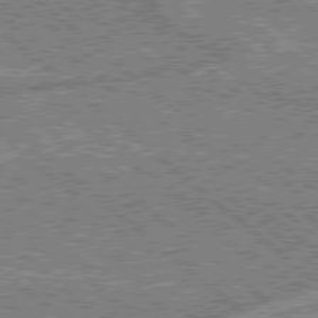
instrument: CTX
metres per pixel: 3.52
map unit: Hpe
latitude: 78.5924
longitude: -159.8206
